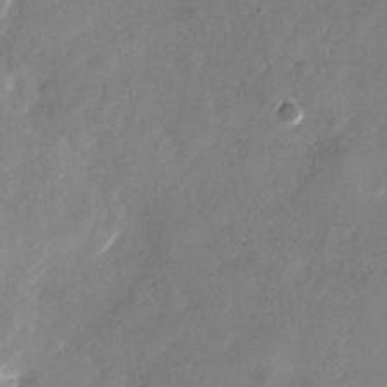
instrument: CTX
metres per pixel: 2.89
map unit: Nhu
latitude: -28.0094
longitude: -72.8947
